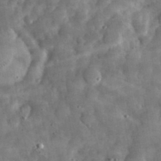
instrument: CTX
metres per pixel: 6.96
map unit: eHh
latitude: 33.2726
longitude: -70.1578
